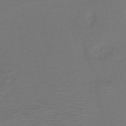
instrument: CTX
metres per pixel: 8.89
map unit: HNb
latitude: -42.7652
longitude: 51.9745
